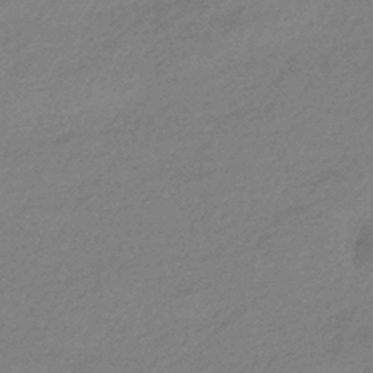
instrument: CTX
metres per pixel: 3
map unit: HNhu
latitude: -42.5762
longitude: 93.2187
